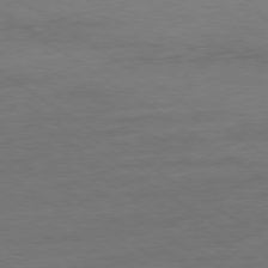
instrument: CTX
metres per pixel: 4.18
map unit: Ap
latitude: -79.5777
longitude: -54.8002
